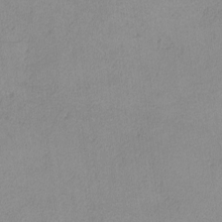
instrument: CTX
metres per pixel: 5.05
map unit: lHvf
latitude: -13.5210
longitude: -102.4034
